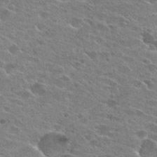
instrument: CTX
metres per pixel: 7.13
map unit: Hto
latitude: 24.0444
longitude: -42.8758
